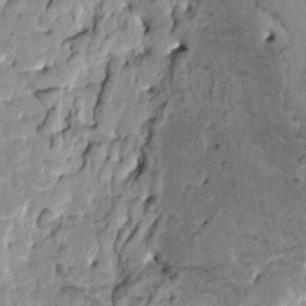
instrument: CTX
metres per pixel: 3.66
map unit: HNhu
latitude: 6.0822
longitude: -0.2522
